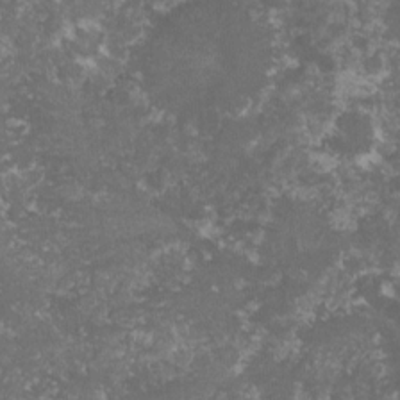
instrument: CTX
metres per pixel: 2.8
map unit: lHvf
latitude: -16.2551
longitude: -99.6127
